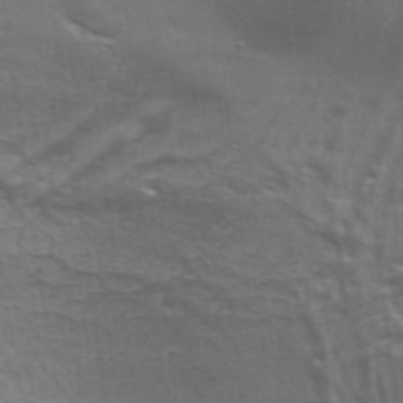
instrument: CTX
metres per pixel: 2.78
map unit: Aa
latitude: 34.0255
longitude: -136.1200
